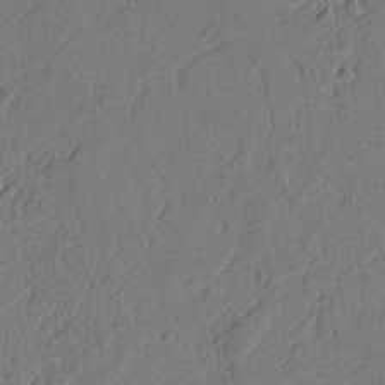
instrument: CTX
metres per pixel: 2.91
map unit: Ht
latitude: 9.4993
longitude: -78.5168
